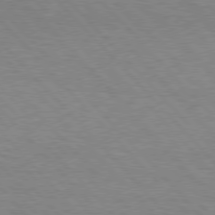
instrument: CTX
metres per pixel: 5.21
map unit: Hpe
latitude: 76.5734
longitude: -152.4412
